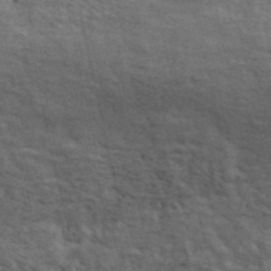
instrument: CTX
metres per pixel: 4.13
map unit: ANa
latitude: 49.1214
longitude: -82.4978
